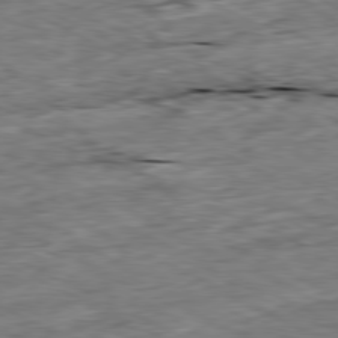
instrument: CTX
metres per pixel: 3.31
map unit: Ap
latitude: -80.5952
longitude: -91.4615
